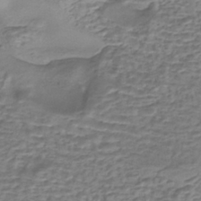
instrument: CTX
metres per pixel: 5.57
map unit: eHh
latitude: -43.4832
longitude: 119.9367
